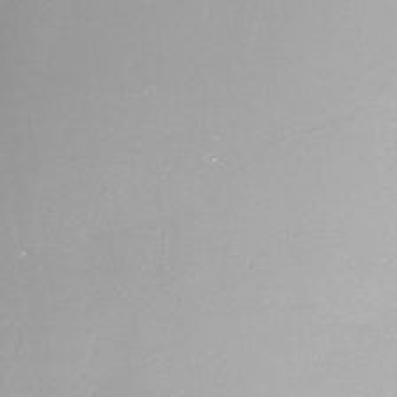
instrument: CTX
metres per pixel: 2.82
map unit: Nhe
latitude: -33.2376
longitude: -88.8758
